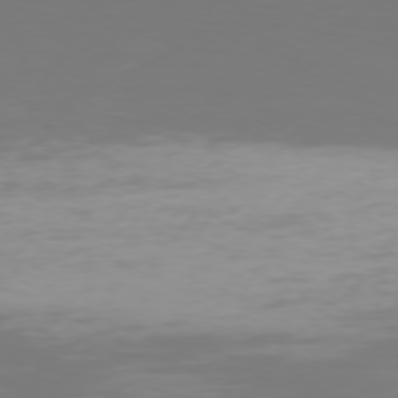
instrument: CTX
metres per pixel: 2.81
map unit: Hpe
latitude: 75.3860
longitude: -130.0444
